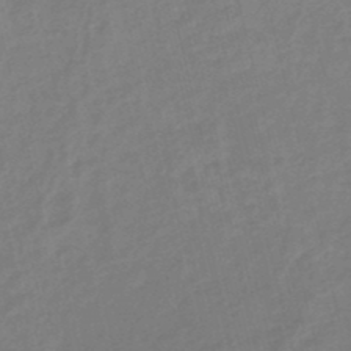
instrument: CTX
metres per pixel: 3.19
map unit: eHb
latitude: -46.4818
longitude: 86.7463
